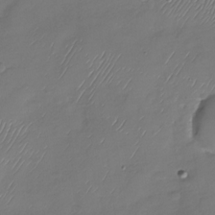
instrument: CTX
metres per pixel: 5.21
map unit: Nhu
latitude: -28.9164
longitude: -58.5735
